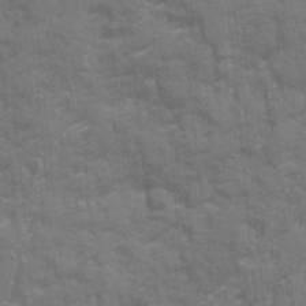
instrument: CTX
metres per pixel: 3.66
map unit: Ave
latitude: 20.4790
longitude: -133.5182
